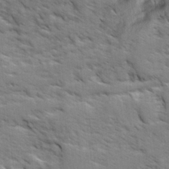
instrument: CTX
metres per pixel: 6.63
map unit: Ave
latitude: 1.8583
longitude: -110.1389
